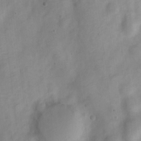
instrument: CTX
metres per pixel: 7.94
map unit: Nve
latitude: -22.2740
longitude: 106.5385
